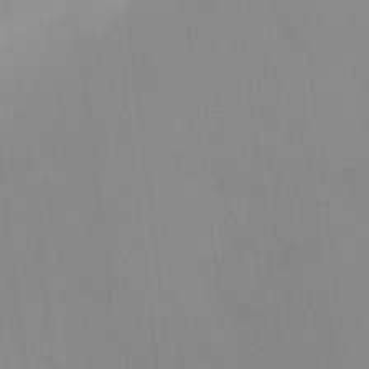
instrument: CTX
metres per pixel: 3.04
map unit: HNhu
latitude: 6.7813
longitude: 1.0865
